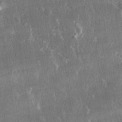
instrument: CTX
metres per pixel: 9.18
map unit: lHvf
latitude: 31.3482
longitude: -91.7072
